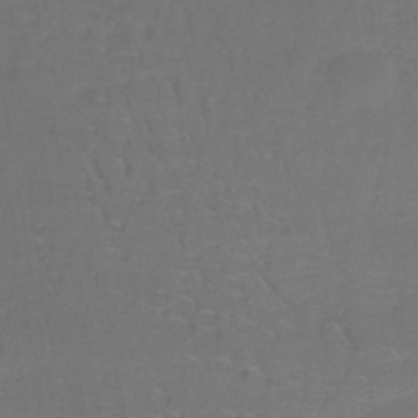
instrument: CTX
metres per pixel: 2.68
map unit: lHb
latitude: -38.1417
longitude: 61.1242
